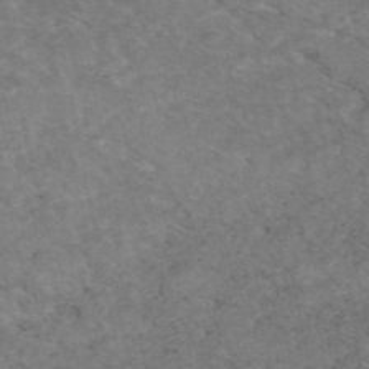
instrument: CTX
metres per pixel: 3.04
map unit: eAb
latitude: 47.6316
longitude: 116.0094
